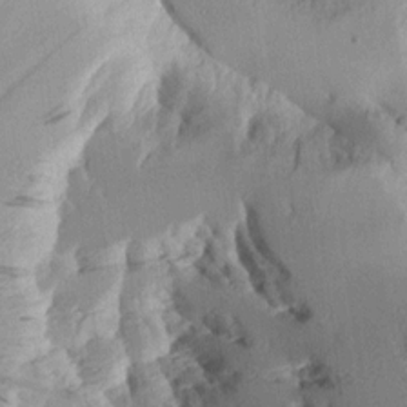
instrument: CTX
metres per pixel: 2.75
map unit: Aa
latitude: 11.1214
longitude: -127.7072
